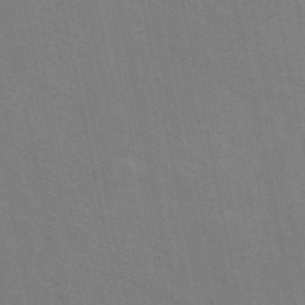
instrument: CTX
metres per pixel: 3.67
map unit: ANa
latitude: 48.6679
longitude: -75.8961
